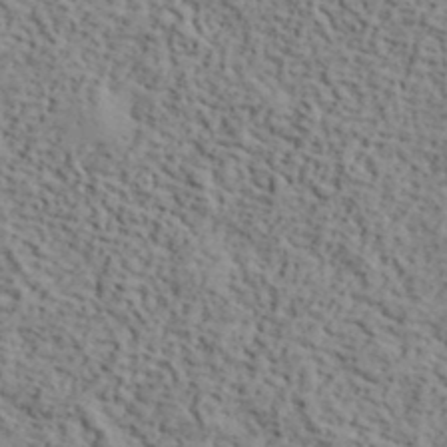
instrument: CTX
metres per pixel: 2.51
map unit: lHvf
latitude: 39.7638
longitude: -87.7638
